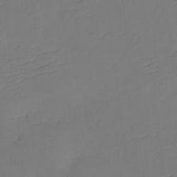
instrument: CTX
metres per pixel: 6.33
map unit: eHh
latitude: -2.4440
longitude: -74.5735
